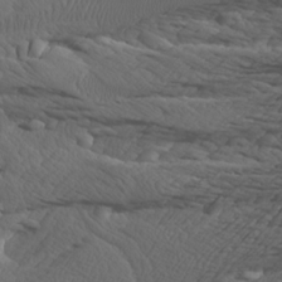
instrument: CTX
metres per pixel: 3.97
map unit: Htu
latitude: -3.7666
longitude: -72.4601
